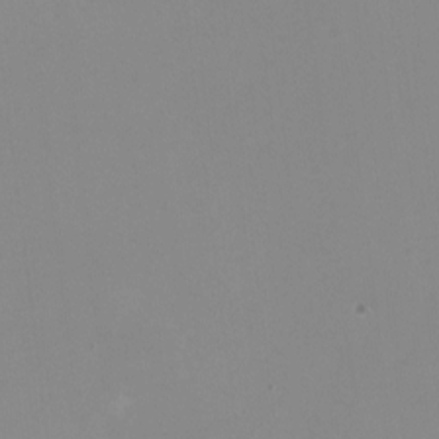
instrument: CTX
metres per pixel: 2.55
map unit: HNhu
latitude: -0.6519
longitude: -5.0647
